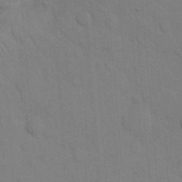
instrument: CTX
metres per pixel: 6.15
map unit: eHh
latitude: 18.7246
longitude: -63.8773
